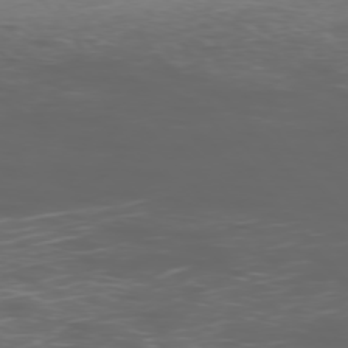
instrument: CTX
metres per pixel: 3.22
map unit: Ap
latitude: -76.8408
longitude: -68.9514
